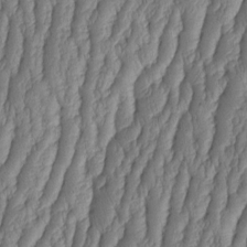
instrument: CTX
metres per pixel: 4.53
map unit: HNhu
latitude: -2.7085
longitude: 13.5777
